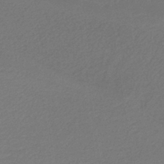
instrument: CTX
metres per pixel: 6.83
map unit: HNb
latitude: -37.1242
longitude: 58.2739
